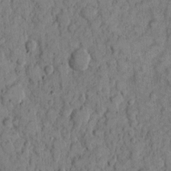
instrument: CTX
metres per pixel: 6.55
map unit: eHh
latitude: 8.0255
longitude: -63.6883
